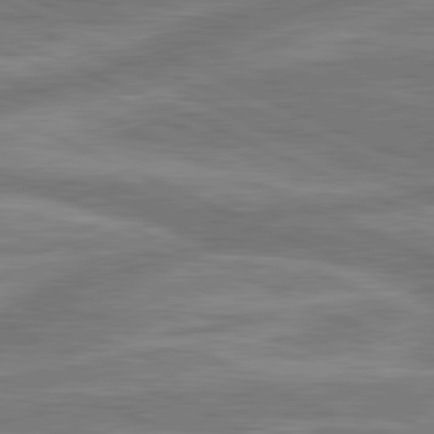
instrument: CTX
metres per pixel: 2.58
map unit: lApd
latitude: 81.0836
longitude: -175.9150
